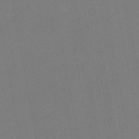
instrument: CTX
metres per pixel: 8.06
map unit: lHb
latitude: -47.1053
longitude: 71.9367
